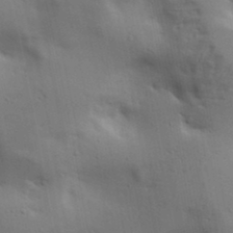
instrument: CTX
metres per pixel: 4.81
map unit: lAa
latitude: 18.6301
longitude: -138.6113
